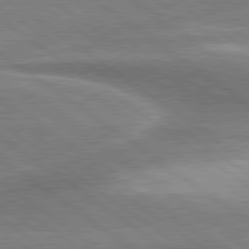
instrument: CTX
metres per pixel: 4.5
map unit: lApd
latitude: 80.3278
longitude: -119.5560
